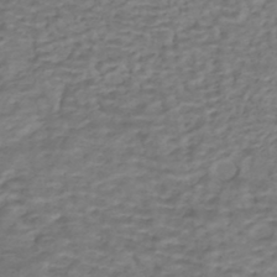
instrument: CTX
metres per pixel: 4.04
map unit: HNhu
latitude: -43.1053
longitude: 101.3887
